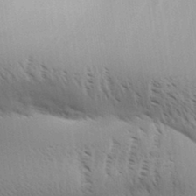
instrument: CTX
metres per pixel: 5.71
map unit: Aa
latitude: 32.2334
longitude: -140.3089
